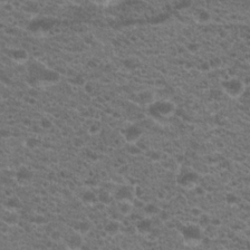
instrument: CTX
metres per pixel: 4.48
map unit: Hto
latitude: 19.6316
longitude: -37.0459
